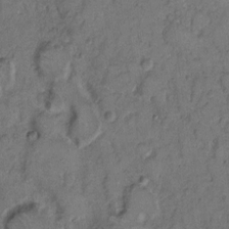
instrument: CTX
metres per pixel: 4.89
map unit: Hto
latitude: 7.8394
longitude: -62.4034
